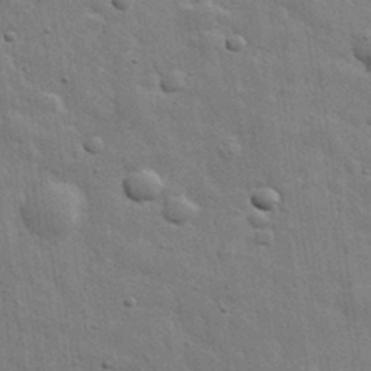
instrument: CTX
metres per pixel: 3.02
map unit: eHh
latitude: 31.5749
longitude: -78.6869
